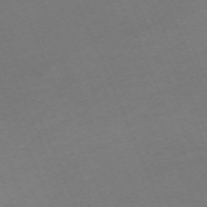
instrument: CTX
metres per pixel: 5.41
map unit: Nhu
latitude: -68.1227
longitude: 38.4062
